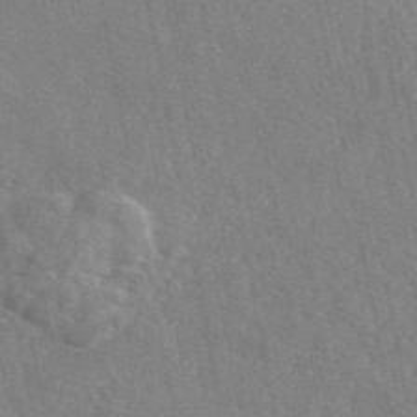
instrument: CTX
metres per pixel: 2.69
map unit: eAb
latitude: 46.4601
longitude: 113.0109
